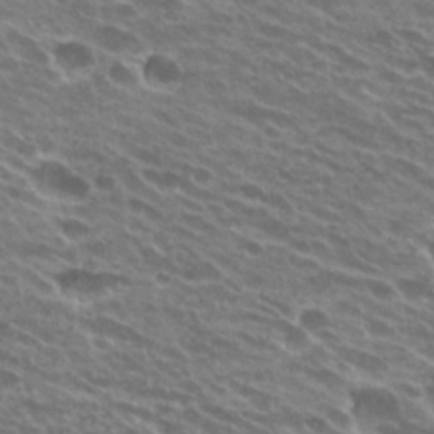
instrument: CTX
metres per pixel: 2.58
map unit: Hto
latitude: 25.2725
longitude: -41.6315
